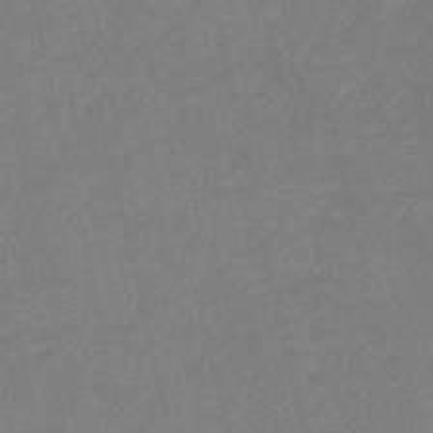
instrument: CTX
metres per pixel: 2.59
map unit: HNb
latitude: -52.6329
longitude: -48.3467
